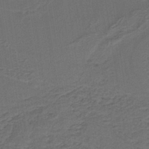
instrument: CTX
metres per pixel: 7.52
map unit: lHb
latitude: -39.9367
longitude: 55.1620
